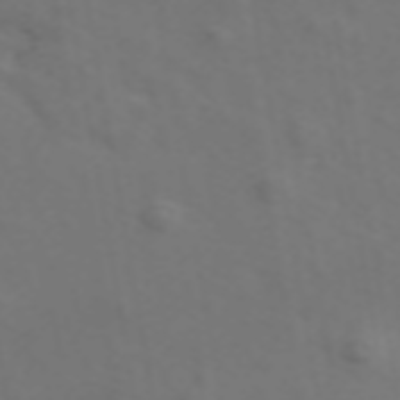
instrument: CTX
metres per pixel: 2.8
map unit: ANa
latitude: 44.8002
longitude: 28.3306
